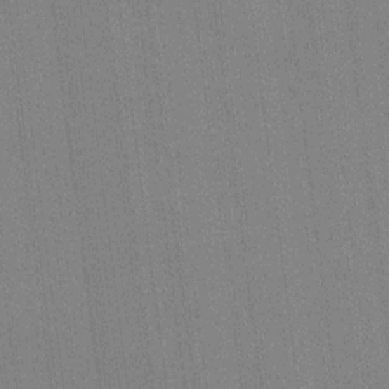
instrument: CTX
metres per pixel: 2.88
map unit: HNhu
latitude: 9.5938
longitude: 15.0298
